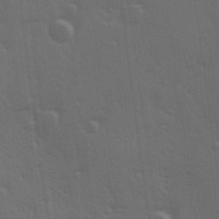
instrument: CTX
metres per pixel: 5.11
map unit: Hve
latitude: 27.0270
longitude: 146.4062
